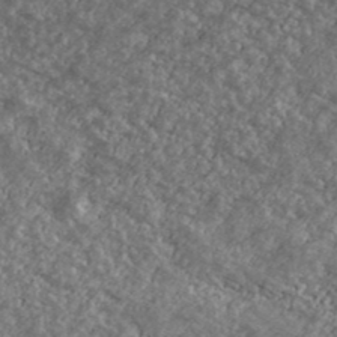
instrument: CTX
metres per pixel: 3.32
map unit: Ave
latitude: 40.1577
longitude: -111.2348
